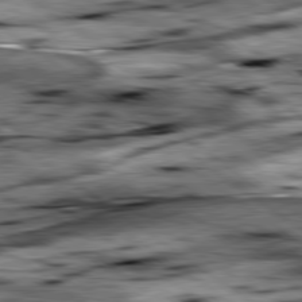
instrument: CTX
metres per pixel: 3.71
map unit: lApd
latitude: 79.5560
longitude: -48.5924
